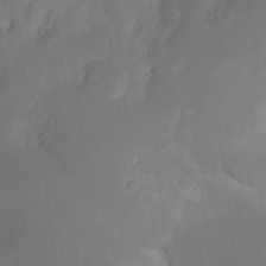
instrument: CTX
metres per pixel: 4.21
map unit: Nhe
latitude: -1.6533
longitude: -59.1781
